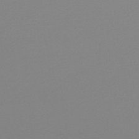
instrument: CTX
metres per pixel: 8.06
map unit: lHb
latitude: -48.2362
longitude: 65.8989
